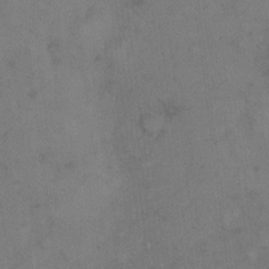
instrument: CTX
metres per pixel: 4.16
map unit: eHh
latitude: 9.4049
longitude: -62.9514
